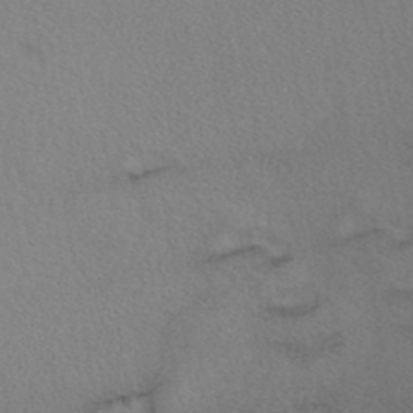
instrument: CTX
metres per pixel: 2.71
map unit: ANa
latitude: 40.4223
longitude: 29.0109
